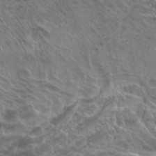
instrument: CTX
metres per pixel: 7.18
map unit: Hto
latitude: 23.6505
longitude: -40.1955
